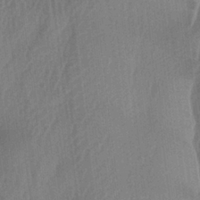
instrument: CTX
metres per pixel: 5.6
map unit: lAa
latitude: -6.4818
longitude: -129.0647
